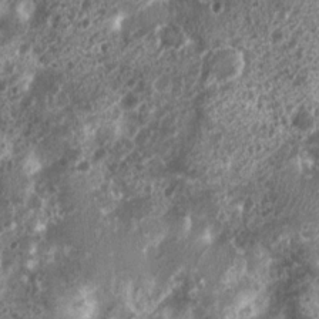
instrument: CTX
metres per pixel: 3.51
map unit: Nhu
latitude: 7.1025
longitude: -21.8961
